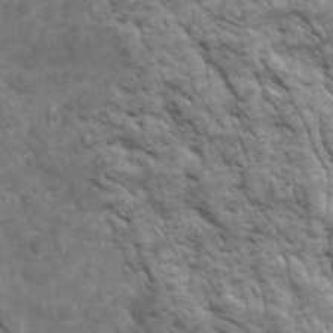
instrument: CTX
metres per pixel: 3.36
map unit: Ave
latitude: 16.6302
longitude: -132.3845
